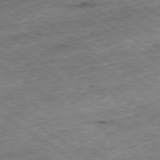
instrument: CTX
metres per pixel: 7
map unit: Ap
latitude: -79.8233
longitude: -51.6693
